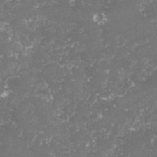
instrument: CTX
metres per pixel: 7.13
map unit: lHvf
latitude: -16.2362
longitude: -98.6868
